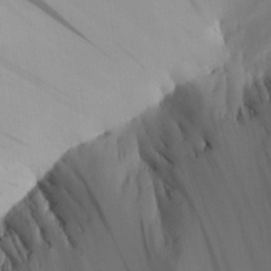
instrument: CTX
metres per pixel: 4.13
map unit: Aa
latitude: 25.8583
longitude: -132.9136
